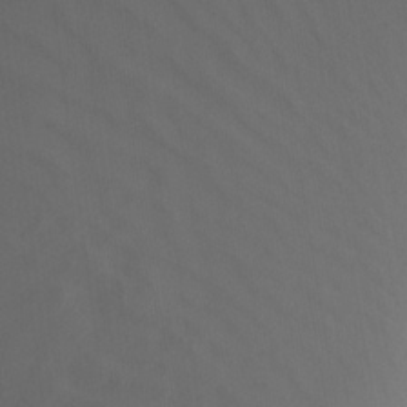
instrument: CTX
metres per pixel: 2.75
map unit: Nhu
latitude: -7.8800
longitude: -52.6869
